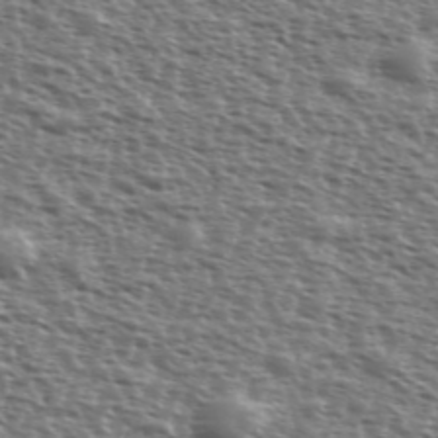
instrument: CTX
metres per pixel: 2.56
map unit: Ave
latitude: 39.4426
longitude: -111.9906
